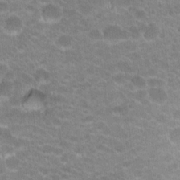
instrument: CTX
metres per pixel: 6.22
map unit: Hto
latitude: 20.0633
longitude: -36.1011
